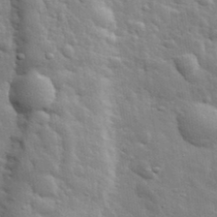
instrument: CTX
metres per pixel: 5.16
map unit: lHvf
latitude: 34.4412
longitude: -81.4237
